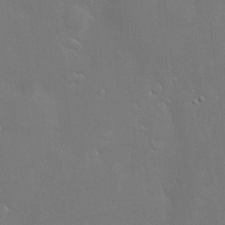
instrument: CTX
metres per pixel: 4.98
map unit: Nve
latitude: -10.0661
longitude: 173.6722
